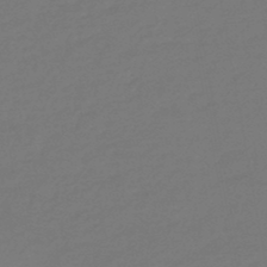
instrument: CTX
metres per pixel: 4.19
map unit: eHb
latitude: -47.2754
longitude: 88.4818
